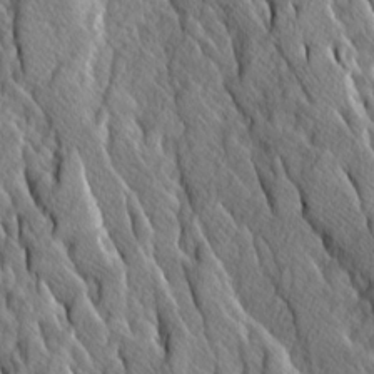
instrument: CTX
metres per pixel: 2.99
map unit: Ave
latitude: 14.0822
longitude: -133.8961
